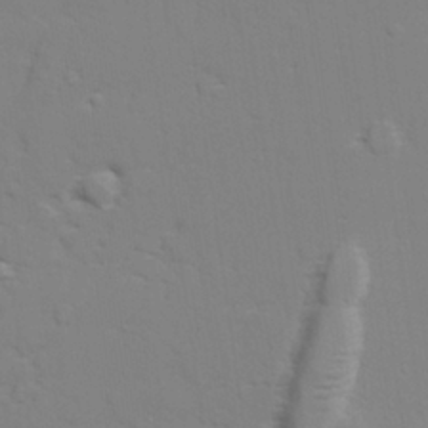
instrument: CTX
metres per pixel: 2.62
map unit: lAvf
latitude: 28.1578
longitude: -109.3670
